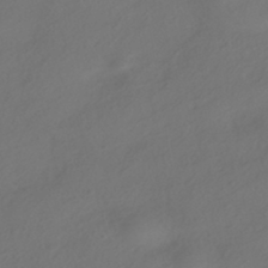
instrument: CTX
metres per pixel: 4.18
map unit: HNhu
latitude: -41.8611
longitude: 106.6897
